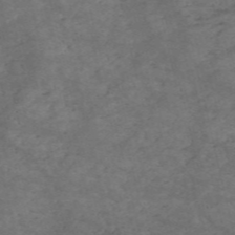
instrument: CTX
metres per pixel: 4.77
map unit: HNb
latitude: -55.6911
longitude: -45.2348
